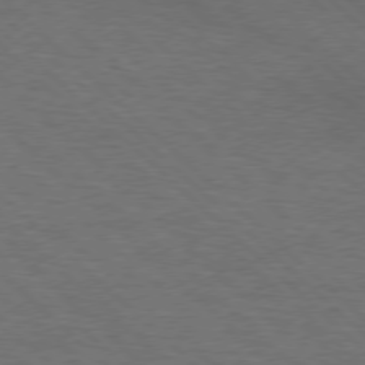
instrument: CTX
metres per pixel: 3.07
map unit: lApd
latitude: 75.6127
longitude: -84.2901
